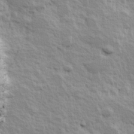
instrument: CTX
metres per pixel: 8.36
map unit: Hve
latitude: 25.0269
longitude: 144.7652
